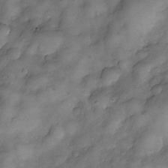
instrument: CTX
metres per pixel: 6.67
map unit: Nve
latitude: -26.2928
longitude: -148.7057
